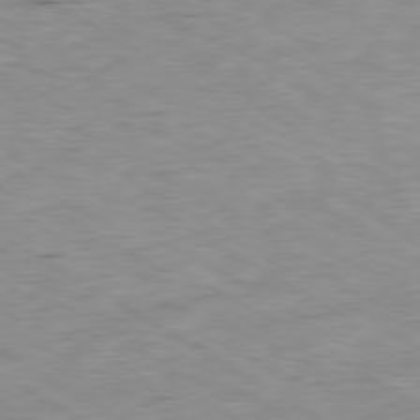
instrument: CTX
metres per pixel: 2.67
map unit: Ap
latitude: -80.1228
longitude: -100.5357
